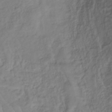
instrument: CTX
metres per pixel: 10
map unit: lHb
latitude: -35.4454
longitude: 69.2564
